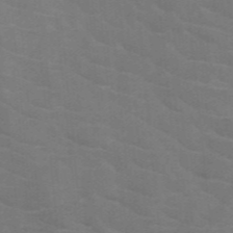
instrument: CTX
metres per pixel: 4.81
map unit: HNb
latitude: -47.0297
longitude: -45.8772
